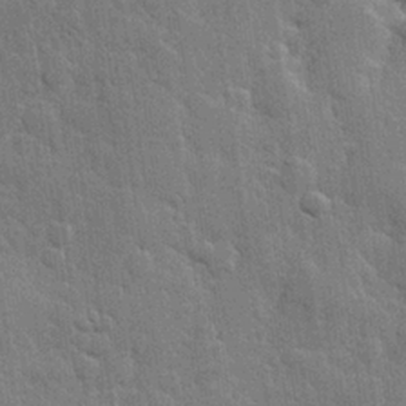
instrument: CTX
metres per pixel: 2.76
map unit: Hve
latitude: 25.7449
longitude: 149.3699
